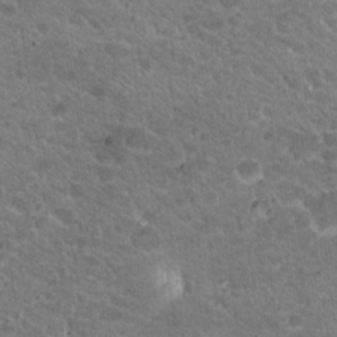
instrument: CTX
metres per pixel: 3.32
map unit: Hto
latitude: 19.5182
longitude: -33.9150
